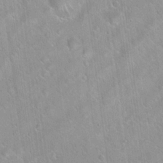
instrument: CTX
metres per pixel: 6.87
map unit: Hto
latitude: 20.5735
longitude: -53.6505
